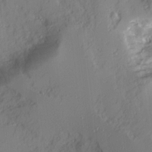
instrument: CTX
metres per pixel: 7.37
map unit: Ave
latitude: 14.1200
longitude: -131.2159
